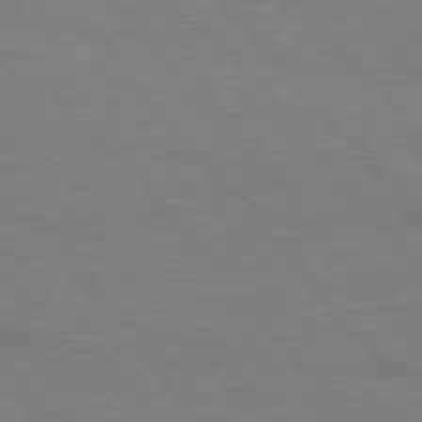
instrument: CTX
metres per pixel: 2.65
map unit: Hpe
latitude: 75.9528
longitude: -152.0255
